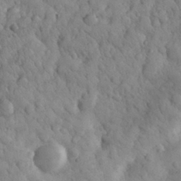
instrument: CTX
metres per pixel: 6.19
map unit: eHh
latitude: 31.3671
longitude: -68.3467
